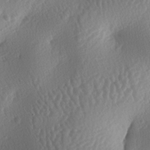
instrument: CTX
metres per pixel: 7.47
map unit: lAa
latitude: -5.8233
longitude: -128.4790
